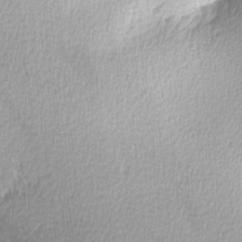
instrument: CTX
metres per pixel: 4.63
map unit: lHvf
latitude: -14.2362
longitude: -99.8583
